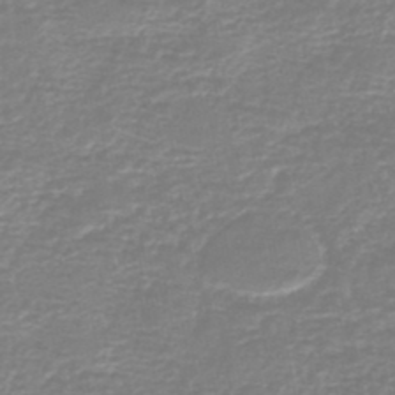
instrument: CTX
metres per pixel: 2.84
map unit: HNb
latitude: -46.2172
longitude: 52.9730
